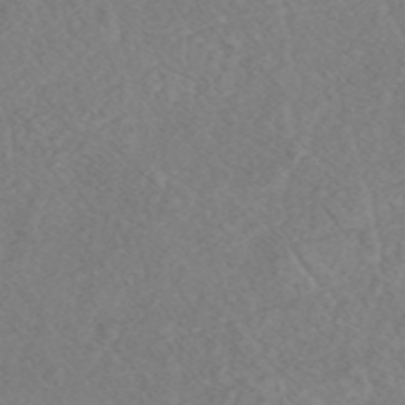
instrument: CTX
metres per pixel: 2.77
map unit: ANa
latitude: 44.5168
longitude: 22.9542
